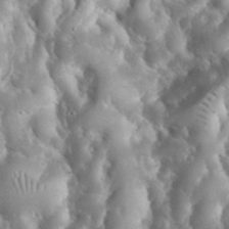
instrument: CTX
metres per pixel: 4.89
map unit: eHh
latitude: 33.8961
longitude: -64.5546
